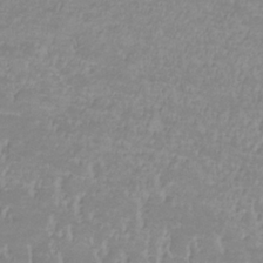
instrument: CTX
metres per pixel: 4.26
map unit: lHb
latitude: -33.8045
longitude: 70.0661
